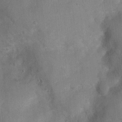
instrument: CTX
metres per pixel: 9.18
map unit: Nhu
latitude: 3.0647
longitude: -16.5167
